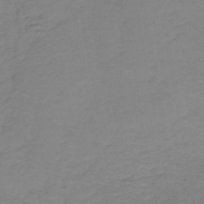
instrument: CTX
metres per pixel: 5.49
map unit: HNb
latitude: -43.6154
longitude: 52.0472
